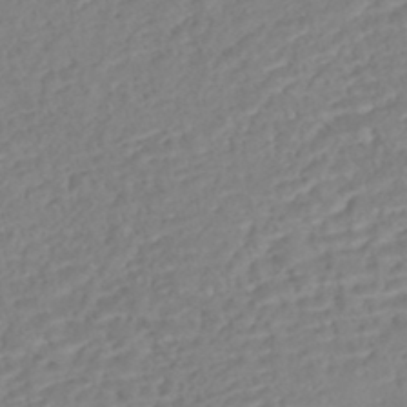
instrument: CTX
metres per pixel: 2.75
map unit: Nhe
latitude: -47.4643
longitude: -172.4034
